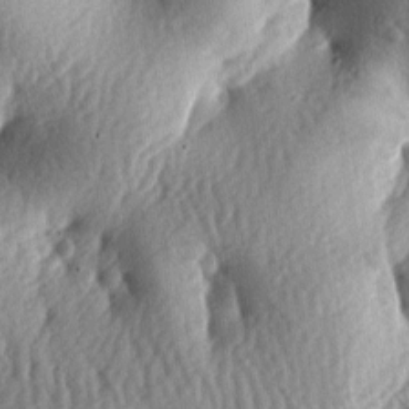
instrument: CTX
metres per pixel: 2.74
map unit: lAa
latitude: -7.0675
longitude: -127.1781
